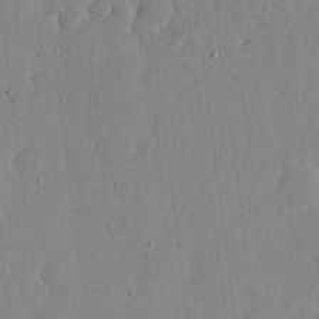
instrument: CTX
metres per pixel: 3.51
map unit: lHvf
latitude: 18.6301
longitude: -114.6301
